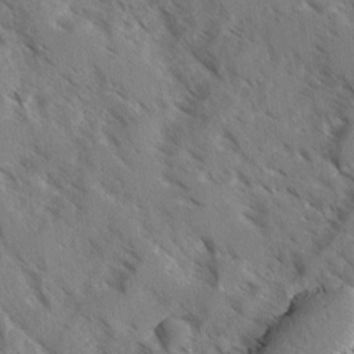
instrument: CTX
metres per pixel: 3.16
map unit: Ave
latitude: -0.2929
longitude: -110.8380
